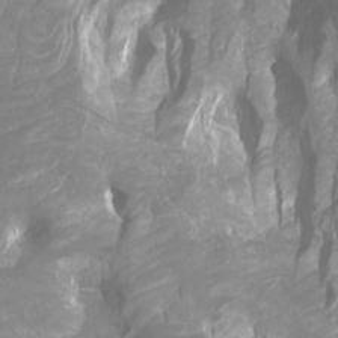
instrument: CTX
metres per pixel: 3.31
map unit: Htu
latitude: -7.2187
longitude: -48.1956
